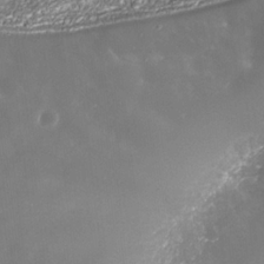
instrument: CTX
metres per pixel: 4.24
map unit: Nhe
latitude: -35.4454
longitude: -91.3671
